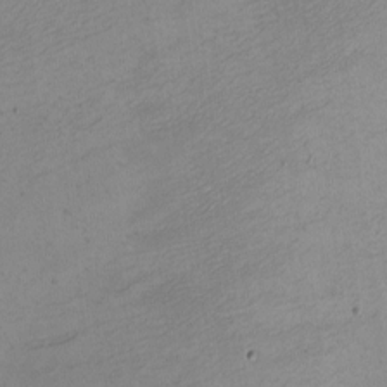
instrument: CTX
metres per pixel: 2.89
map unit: eHh
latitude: -4.6140
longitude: -78.8569
